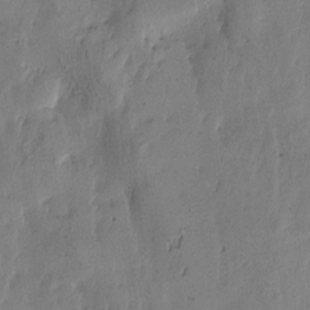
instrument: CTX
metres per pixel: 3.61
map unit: Htu
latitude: -3.4076
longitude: -177.0836
